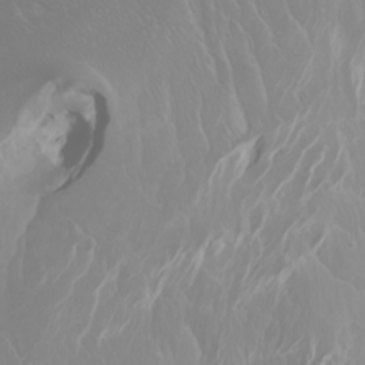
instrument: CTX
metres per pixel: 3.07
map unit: Htu
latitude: -4.4062
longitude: -89.2726
